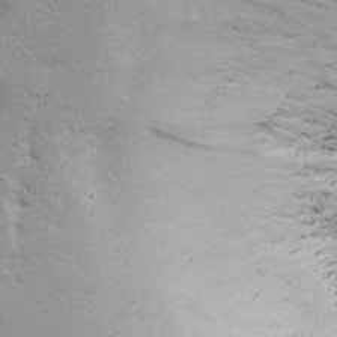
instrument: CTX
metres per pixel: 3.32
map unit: Ave
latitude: 22.4601
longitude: -132.7624
